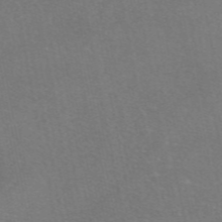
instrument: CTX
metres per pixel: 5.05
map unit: eAb
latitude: 47.1781
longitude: 105.8989
